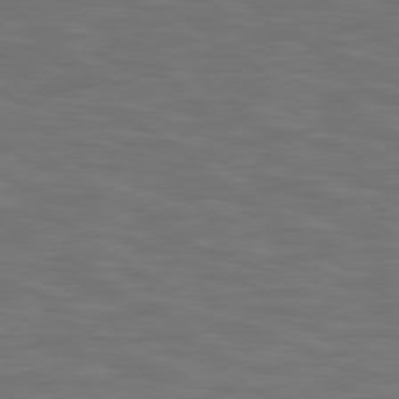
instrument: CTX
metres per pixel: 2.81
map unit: Hpe
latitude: 78.4034
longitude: 175.4265
